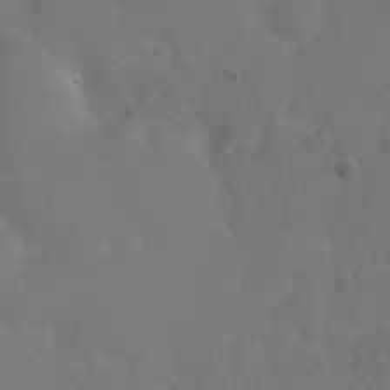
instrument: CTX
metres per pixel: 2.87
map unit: Nhu
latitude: 27.6127
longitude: -55.4993
